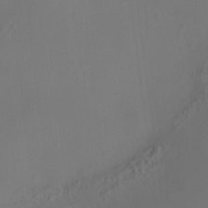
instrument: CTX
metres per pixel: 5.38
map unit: HNhu
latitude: 9.8772
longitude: 11.8989
